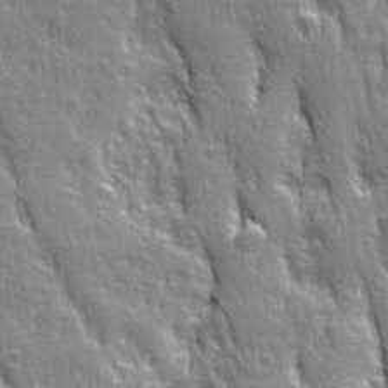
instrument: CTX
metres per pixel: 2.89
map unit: Ave
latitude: 22.2900
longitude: -135.0836
